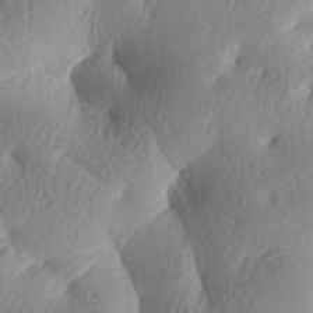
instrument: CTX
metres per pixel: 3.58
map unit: lAa
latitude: -8.1606
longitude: -126.8569
